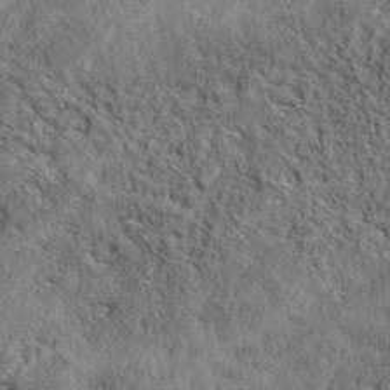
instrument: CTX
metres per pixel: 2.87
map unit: eAb
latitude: 38.6868
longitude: 112.2740
